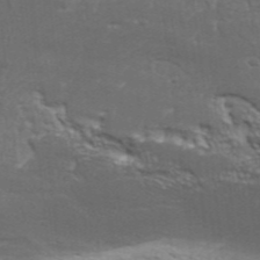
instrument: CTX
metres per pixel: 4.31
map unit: Aa
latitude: 33.8961
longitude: -136.1956
